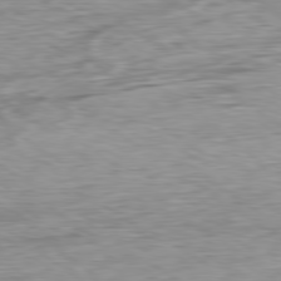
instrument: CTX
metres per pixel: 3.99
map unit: Ap
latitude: -80.0661
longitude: -69.8772
